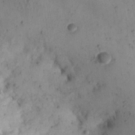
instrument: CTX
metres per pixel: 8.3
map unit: Nhu
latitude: 22.5168
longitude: -71.2537
